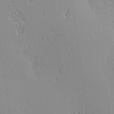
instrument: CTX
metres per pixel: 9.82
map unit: Ave
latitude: 2.9513
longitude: -114.1577
